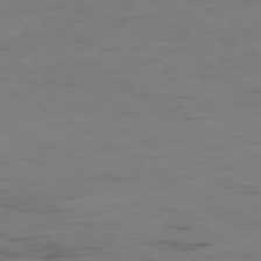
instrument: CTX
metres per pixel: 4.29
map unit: Ap
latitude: -80.4062
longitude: -93.4048
